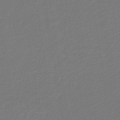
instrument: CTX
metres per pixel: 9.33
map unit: lHb
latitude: -45.3132
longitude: 60.4629
